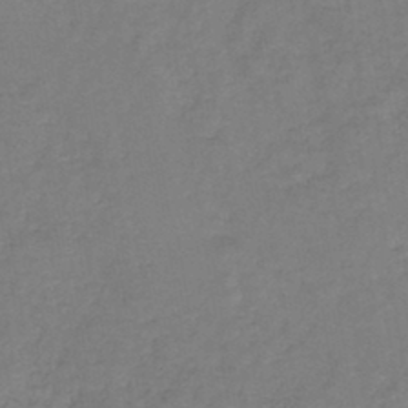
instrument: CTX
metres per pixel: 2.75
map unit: HNb
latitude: -43.8422
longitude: -39.3482
